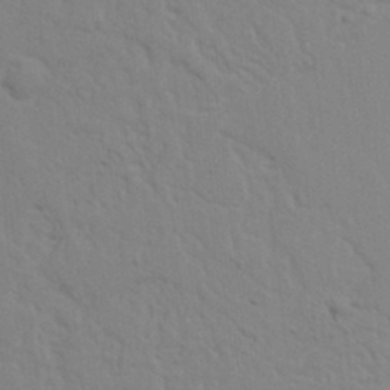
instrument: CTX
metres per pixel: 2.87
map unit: Nhu
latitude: 20.0255
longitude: -73.2348
